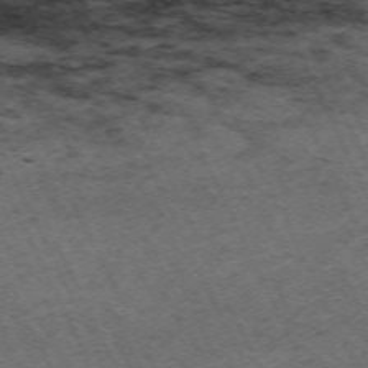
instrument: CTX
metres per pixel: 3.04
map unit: Hpe
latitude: -70.5763
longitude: 11.3132
